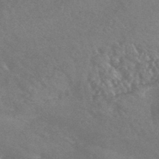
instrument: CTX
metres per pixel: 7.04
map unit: HNhu
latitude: -44.4062
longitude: 92.9164
